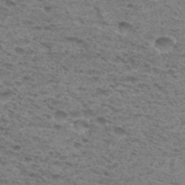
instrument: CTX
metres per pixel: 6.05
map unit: Hto
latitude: 30.9892
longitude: -48.0444
